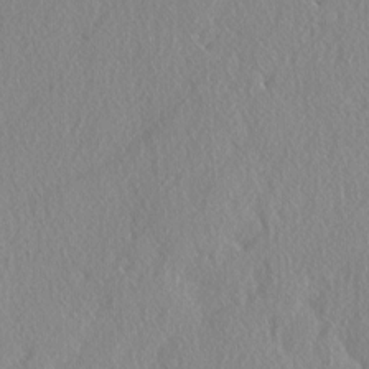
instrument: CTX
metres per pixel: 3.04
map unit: lAvf
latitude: -5.5210
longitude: -109.3103
